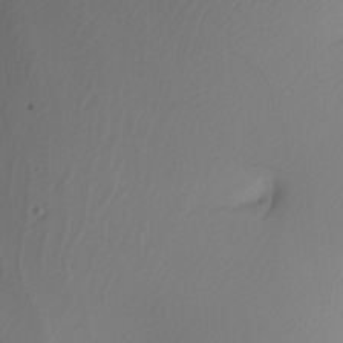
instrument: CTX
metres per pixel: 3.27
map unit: Nhu
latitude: -6.7841
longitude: -94.6869
